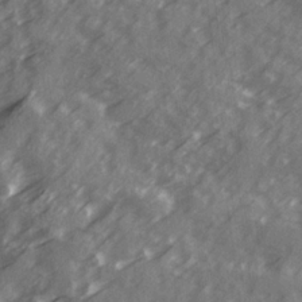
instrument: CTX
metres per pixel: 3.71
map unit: Ave
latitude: 19.4615
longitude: -130.9136
